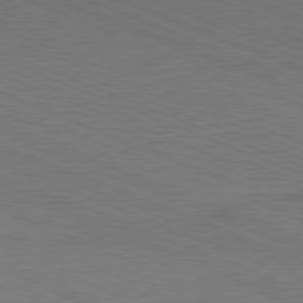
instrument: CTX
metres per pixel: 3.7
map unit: Hpe
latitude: -81.8612
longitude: 16.9731
